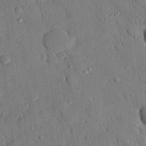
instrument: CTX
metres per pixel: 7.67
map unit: eHh
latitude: 26.5168
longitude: -78.8758
